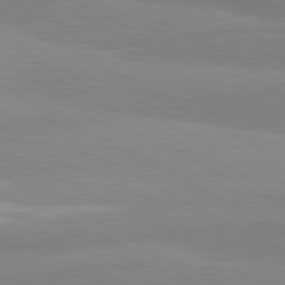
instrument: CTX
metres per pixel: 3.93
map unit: lApd
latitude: 81.0836
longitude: -179.7450
